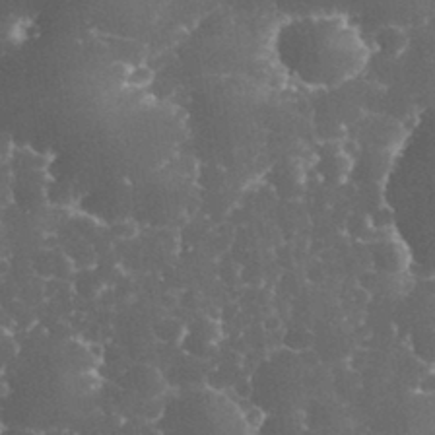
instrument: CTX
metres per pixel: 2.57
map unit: eHh
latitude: 33.1781
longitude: -63.5560
